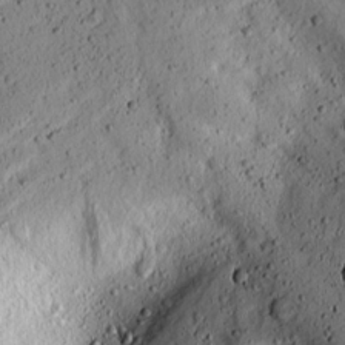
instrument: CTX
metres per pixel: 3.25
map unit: lAvf
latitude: 8.0444
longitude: 164.8975
